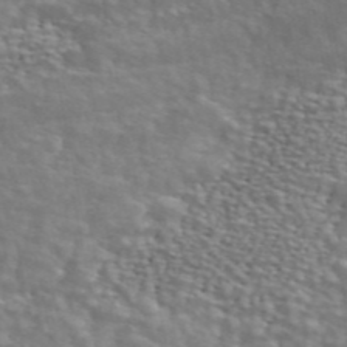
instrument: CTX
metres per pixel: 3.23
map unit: ANa
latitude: 45.0647
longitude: 30.8975
